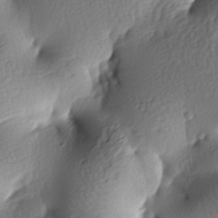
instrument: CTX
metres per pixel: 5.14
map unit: lAa
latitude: -7.8611
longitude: -126.4979
